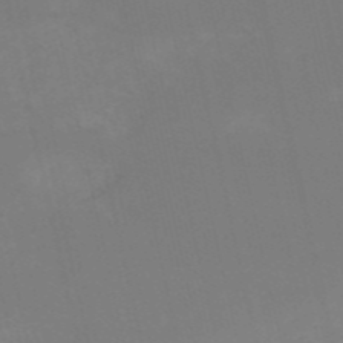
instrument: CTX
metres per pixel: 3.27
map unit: HNb
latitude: -54.5385
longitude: -35.3103
